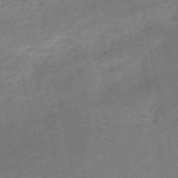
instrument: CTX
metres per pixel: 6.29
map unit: HNb
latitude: -51.4454
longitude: -41.0647
